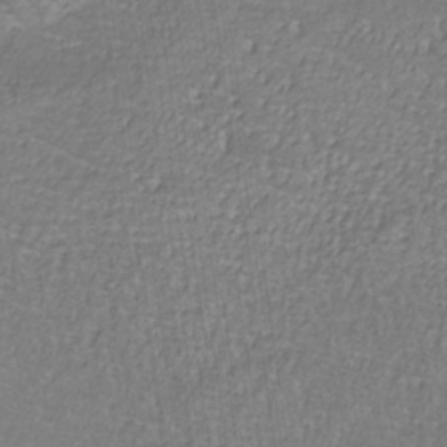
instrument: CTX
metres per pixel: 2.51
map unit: eHb
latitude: -32.9731
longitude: 67.7855
